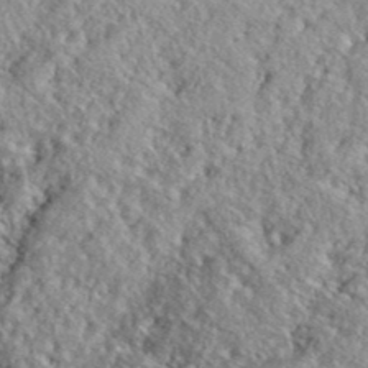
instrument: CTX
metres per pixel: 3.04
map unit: lHvf
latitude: 40.7435
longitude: -88.4601
